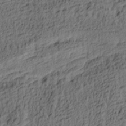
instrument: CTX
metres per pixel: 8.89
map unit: lAa
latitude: 4.2333
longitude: -113.8394
